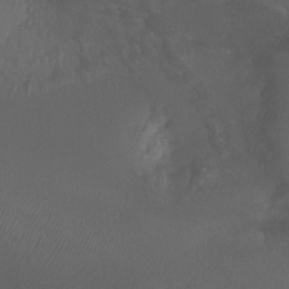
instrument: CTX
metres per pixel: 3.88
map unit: Ht
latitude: -1.7856
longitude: -18.6679
